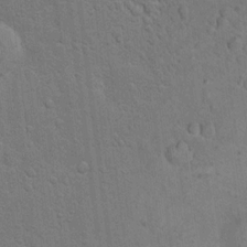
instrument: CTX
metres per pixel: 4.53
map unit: eHh
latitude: 19.8583
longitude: -62.1578
